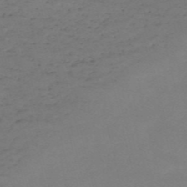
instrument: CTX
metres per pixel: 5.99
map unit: HNb
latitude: -56.0472
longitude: -44.4601
